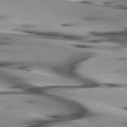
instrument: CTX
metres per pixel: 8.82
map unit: lApd
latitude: 75.8205
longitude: -64.1956
